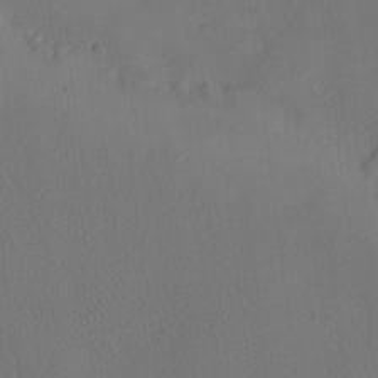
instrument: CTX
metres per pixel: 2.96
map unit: eHh
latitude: -7.9556
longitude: -69.5182
